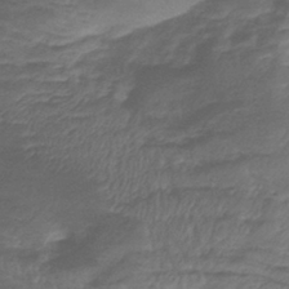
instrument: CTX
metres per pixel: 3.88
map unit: lHb
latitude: -39.5210
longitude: 75.4077
